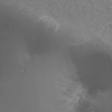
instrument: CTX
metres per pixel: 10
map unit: Nhu
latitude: 26.1011
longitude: -64.1011
